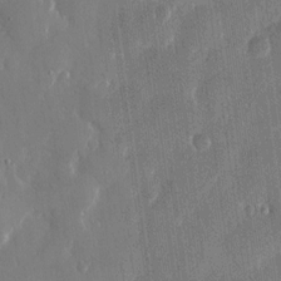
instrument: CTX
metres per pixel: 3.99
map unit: eHh
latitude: 13.1025
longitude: -71.2348
